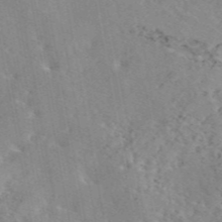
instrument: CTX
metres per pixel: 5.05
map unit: eAb
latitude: 45.7260
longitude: 112.2362
